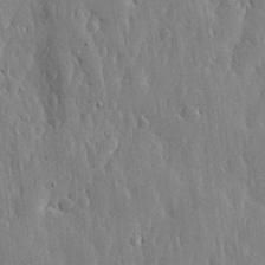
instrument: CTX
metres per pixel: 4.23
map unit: lHvf
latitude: 18.3089
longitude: -115.7071
